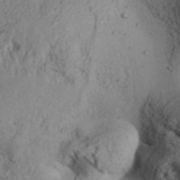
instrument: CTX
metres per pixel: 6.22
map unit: Aa
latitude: 32.1200
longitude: -134.6490
